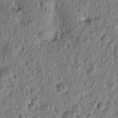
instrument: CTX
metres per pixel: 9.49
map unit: Htu
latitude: -1.3510
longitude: -179.8017
